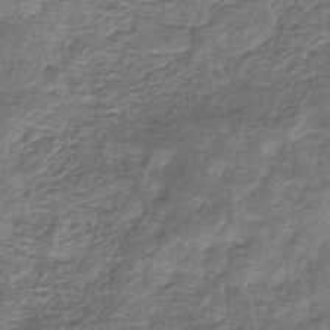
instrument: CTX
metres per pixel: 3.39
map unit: eHb
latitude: -33.4455
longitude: 75.7667
